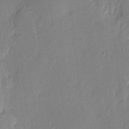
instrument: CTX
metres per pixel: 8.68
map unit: eHh
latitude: 5.3859
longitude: -72.3279
